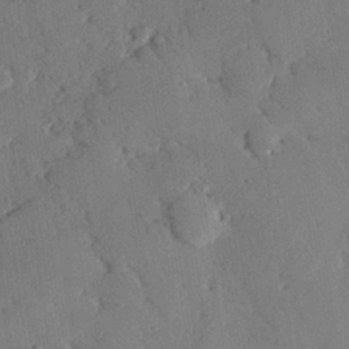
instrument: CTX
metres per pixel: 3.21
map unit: eHh
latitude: 26.3656
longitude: -81.4237
